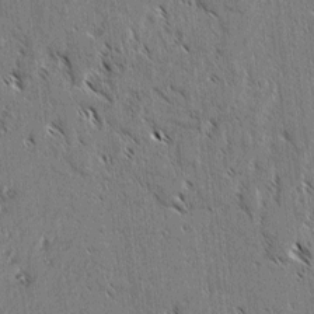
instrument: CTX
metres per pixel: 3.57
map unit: lAvf
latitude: 2.5545
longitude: -105.6694
